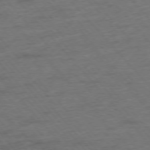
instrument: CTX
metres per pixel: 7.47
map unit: Hpe
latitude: -76.4440
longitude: -11.8017
